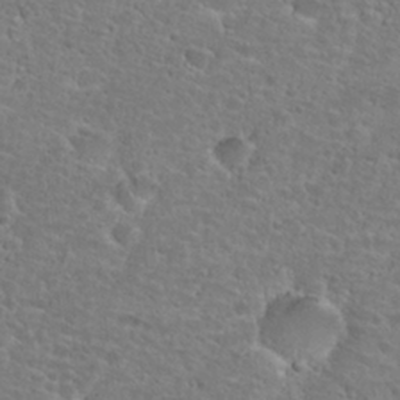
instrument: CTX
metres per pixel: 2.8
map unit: Hto
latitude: 25.6882
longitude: -48.7057
